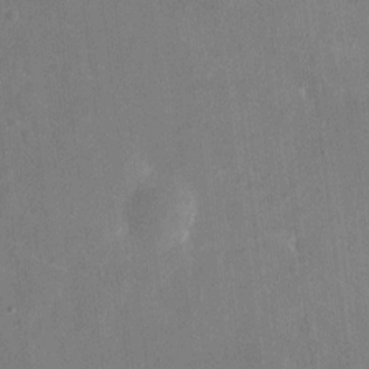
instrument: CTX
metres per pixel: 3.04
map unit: eHh
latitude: 10.2712
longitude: -69.0081
